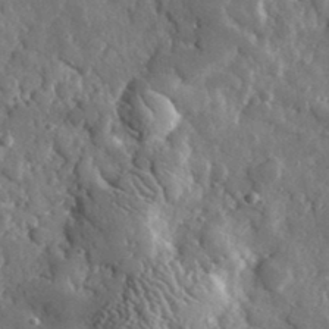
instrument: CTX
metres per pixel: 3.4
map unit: lHvf
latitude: 35.3292
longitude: -88.3657
